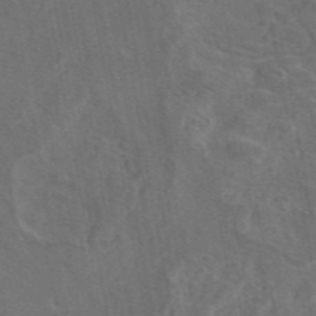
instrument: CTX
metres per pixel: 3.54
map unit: eAb
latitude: 46.4601
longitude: 108.2739
